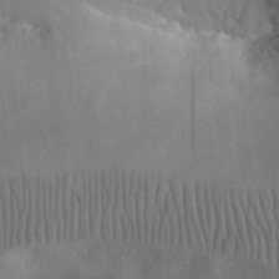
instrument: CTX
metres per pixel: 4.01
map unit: eHh
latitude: 25.2348
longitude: -67.4426
